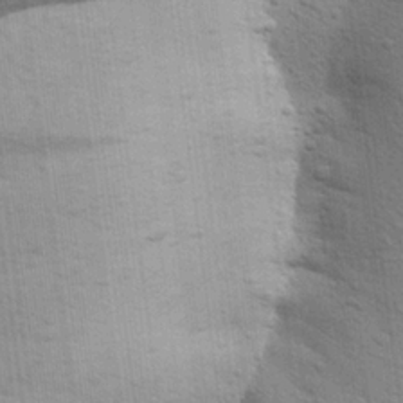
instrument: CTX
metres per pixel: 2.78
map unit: Aa
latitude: 24.4601
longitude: -147.0837
